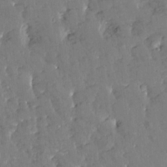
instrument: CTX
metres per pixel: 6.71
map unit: Htu
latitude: -2.3117
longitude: 174.8596
